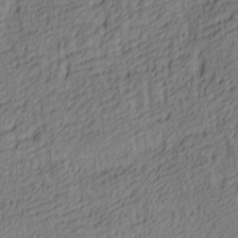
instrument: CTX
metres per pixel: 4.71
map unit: lAa
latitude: 4.1200
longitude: -114.2900
